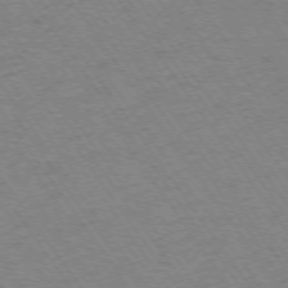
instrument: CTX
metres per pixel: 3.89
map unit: Ap
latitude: -74.6708
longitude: -78.3279
